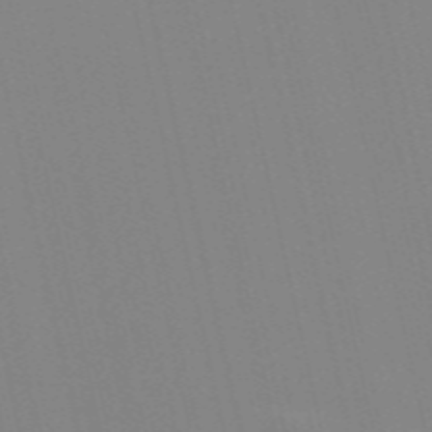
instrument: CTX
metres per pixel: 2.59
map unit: Nve
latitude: -57.8233
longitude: 60.6896
